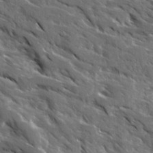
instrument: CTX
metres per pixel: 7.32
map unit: Ave
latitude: 17.0081
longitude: -130.8002
